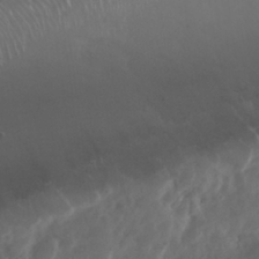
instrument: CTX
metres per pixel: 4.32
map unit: Nhu
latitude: 29.4993
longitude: -58.9514
